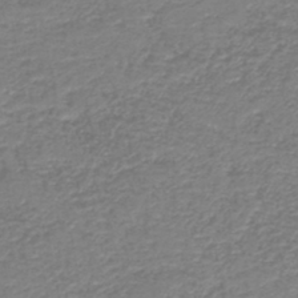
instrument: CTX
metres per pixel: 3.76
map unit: HNb
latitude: -41.3321
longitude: 49.9178
